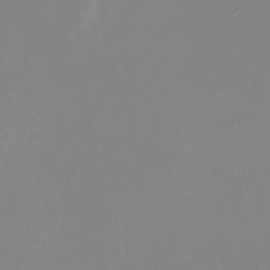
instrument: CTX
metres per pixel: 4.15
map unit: HNhu
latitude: 8.1011
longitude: 12.1795
